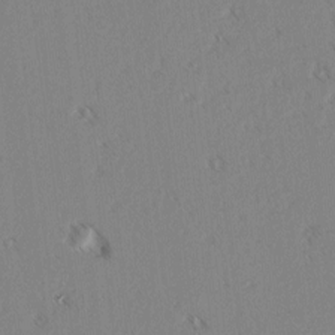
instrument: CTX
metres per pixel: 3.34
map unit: lAvf
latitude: 3.0836
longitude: -105.1026
